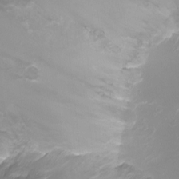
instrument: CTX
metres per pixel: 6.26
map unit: Ht
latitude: -2.0661
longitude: -18.4979
